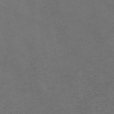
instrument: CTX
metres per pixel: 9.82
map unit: Nve
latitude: -57.6344
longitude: 52.8408
